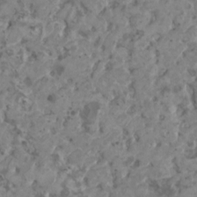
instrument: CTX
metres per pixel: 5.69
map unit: HNhu
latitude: 0.7813
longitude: 7.1620
